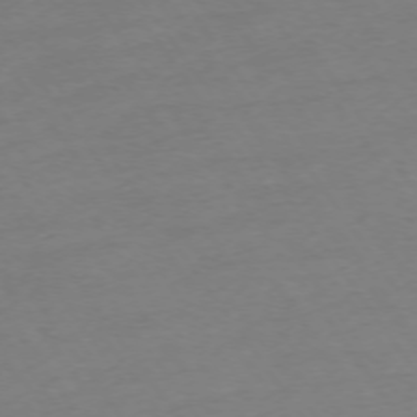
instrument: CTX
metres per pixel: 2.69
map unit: Ap
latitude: -74.3685
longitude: -80.8380
